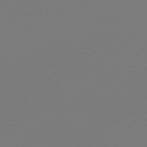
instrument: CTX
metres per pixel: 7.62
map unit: Hpe
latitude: 77.1592
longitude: -130.4979
